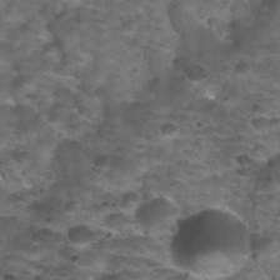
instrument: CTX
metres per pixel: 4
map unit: Nhu
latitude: 31.7639
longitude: -53.3860
